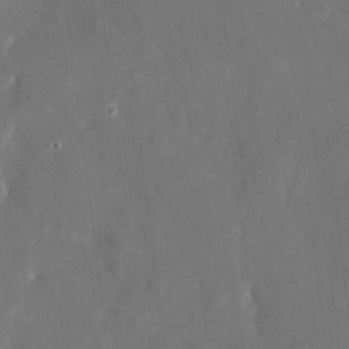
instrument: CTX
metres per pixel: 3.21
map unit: eHh
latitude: 4.5735
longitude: -69.9339
